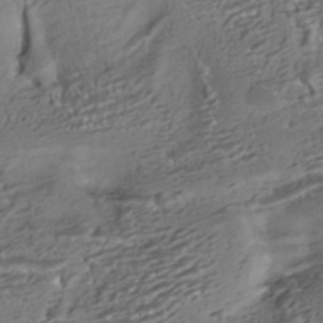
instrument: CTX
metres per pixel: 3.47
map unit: HNhu
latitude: -42.5573
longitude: 103.7100
